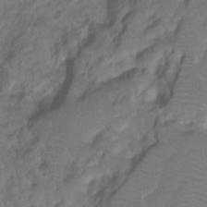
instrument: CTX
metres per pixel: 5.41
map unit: HNhu
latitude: -28.3117
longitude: 75.1998
